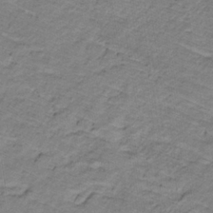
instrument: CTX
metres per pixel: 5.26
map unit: lHb
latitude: -32.3684
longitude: 65.2565
